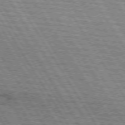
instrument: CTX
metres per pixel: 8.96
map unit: lApd
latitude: 73.8395
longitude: -77.5371
